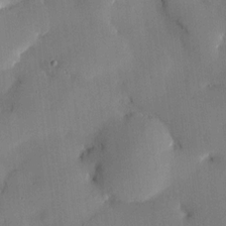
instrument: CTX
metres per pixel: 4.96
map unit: HNhu
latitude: 15.1781
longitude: 11.3132
